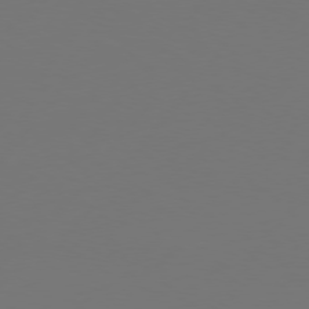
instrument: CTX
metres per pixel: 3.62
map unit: Hpe
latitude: 75.6883
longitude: -129.8583
